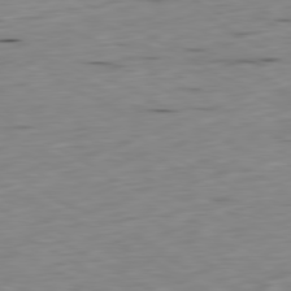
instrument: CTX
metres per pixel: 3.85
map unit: Ap
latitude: -80.5763
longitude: -71.1781
